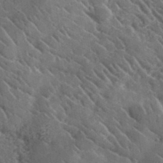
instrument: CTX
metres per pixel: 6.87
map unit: lHvf
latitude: 37.0648
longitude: -91.2726
